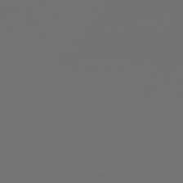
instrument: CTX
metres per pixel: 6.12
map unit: Hpe
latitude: 76.4412
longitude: -138.8758
